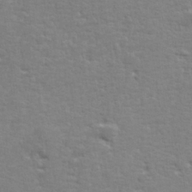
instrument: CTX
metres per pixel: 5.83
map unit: lHvf
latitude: 25.0647
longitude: 143.5399
